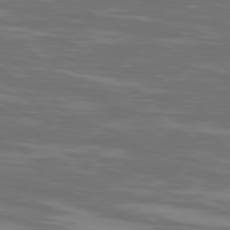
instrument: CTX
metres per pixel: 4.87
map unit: Ap
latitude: -79.2754
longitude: -103.5749
